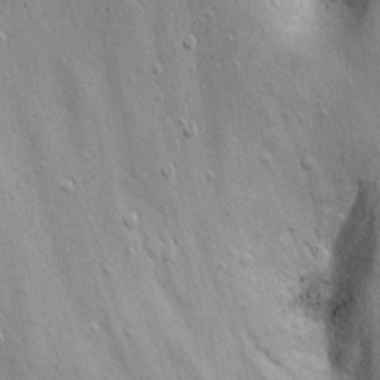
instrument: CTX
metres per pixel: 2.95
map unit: eHh
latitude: 22.2145
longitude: -68.2523
